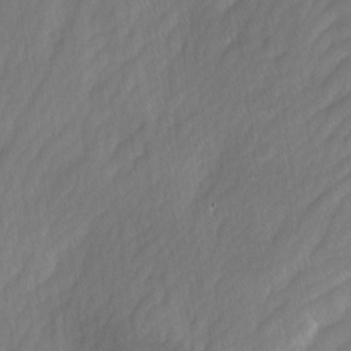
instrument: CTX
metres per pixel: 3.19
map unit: Ave
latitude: -0.8030
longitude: -113.4993
